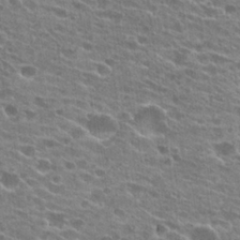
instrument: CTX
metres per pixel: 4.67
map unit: Hto
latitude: 24.4978
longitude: -42.4412
